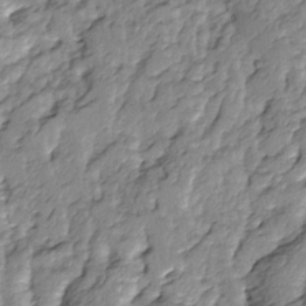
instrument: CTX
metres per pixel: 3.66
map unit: Ave
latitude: 14.0822
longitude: -134.7246
